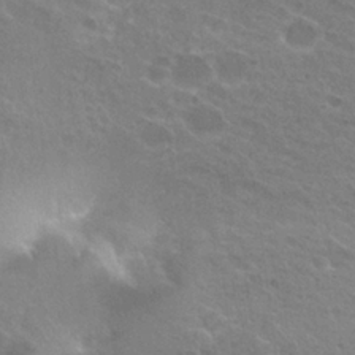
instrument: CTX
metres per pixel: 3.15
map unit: Hto
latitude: 25.1403
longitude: -38.3089
